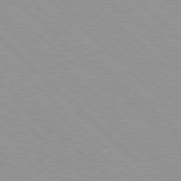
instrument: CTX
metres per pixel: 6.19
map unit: Hpe
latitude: 77.7638
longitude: -153.2159
